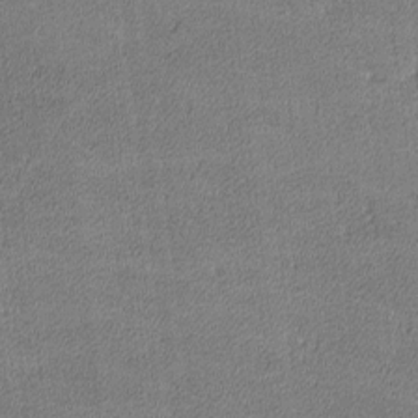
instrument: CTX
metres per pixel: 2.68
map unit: lHvf
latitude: -12.4062
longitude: -103.9906
